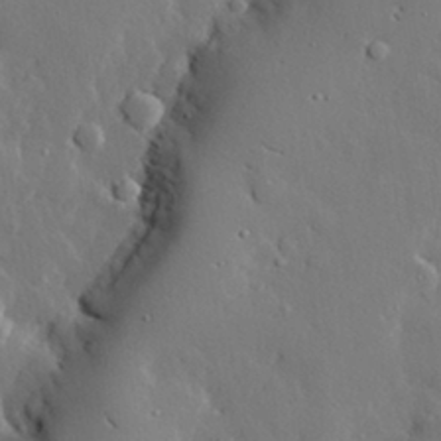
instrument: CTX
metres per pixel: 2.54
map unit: eHh
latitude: 30.1956
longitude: -80.7435
